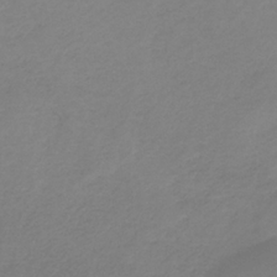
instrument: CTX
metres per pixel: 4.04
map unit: HNb
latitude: -33.1809
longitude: 60.8975
